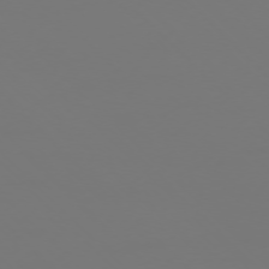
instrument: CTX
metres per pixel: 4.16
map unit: Ap
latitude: -76.1606
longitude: -82.2144
